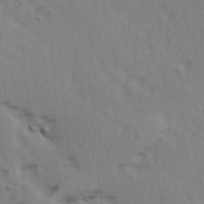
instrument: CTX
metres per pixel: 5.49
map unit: Ave
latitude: 14.8380
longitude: -105.3104
